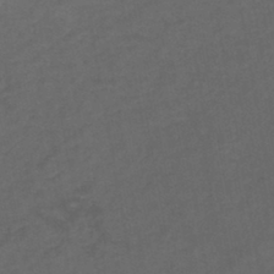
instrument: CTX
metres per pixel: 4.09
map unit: HNb
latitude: -44.0661
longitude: -38.7057
